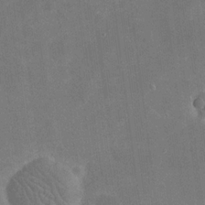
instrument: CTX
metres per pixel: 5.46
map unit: eHh
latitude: 20.0633
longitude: -65.8772
